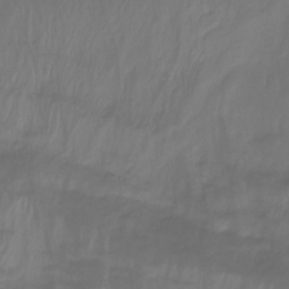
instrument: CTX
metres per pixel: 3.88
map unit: Nhu
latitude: -12.8786
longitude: -61.1025
